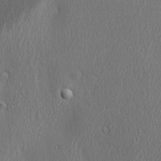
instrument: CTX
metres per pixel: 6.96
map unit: Ave
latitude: 22.3089
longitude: -136.6680
